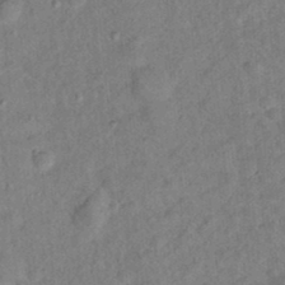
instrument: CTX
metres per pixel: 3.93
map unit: Hto
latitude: 16.1200
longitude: -35.2726
